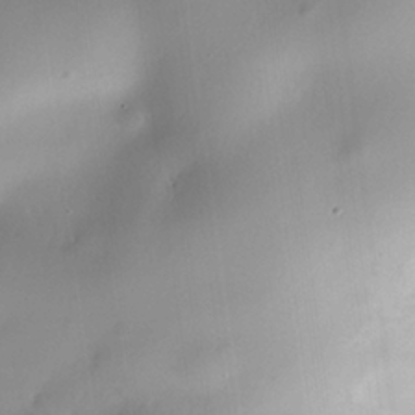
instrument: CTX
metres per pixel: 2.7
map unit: Nhe
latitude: -35.4454
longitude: -144.8002
